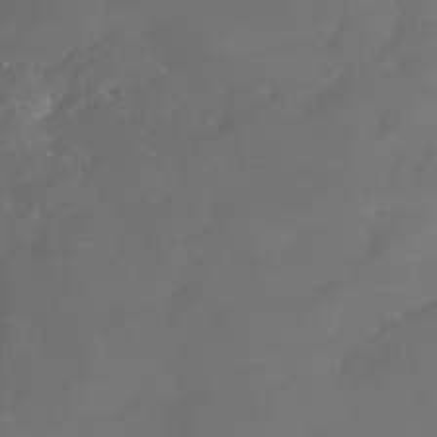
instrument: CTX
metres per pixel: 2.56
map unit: Htu
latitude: -12.9731
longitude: -45.6883
